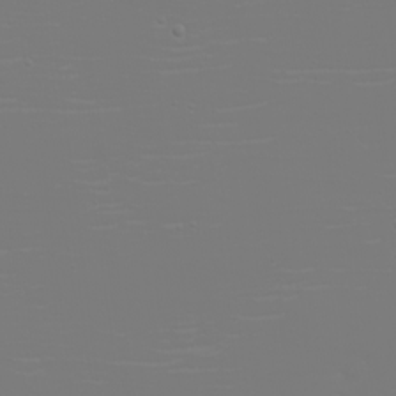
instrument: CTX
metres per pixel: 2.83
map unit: eHh
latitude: -6.1228
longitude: -84.0255
